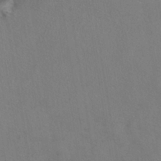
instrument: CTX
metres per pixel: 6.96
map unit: eHh
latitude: -41.5777
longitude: 122.2551
